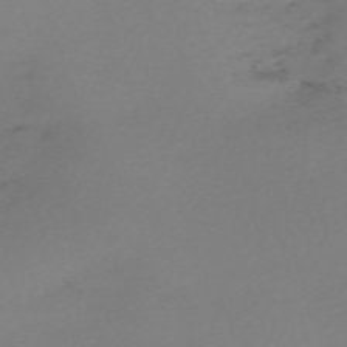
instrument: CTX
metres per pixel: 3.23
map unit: eHh
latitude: -61.4454
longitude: 51.0108
